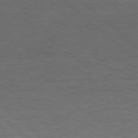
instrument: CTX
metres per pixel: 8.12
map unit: Hpe
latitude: 77.3670
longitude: -150.8191
